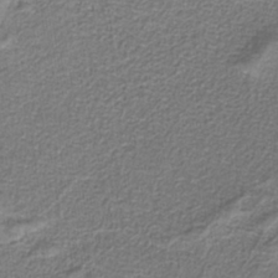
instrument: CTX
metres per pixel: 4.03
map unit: eAb
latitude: -38.8975
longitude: 52.8785
